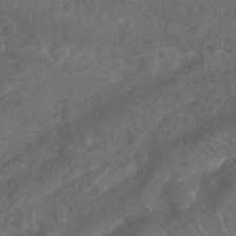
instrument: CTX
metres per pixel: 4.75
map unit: Nhu
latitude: 26.1767
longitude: -62.8380
